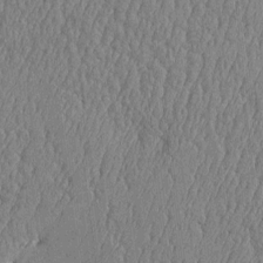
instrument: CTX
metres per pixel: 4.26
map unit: Htu
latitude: -5.7288
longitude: 176.3117
